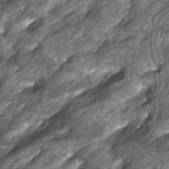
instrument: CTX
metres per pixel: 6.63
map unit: Htu
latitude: -10.5952
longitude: -74.3467
